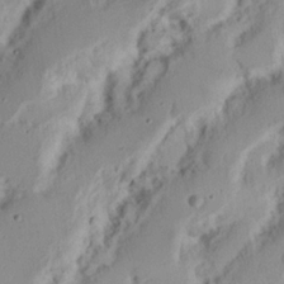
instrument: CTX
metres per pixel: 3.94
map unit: Nhu
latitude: 17.5749
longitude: -73.9528
